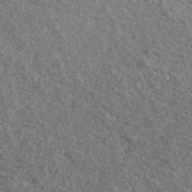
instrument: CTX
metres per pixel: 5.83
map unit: Ave
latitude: 39.7450
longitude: -110.6491
